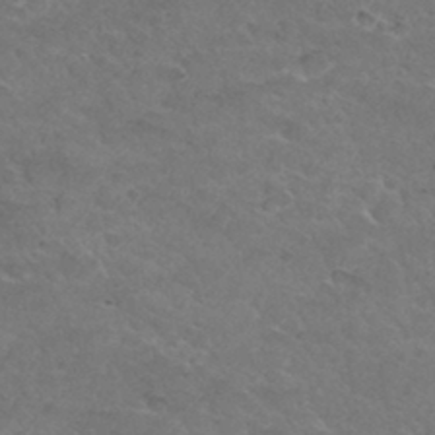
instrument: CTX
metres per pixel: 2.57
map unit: Hto
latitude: 32.4790
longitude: -48.5735
